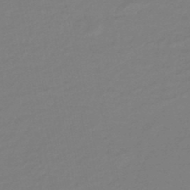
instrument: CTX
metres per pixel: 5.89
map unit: eHb
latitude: -46.1983
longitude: 88.4818
